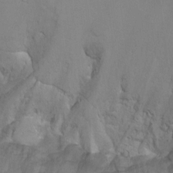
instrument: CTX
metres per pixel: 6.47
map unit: Ht
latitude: -8.6518
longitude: -36.8569
